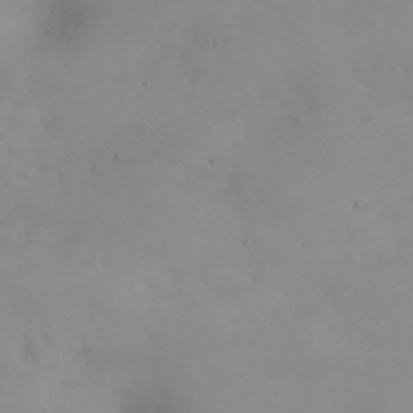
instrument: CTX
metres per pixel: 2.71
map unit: eHh
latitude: 25.0836
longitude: -64.2334
